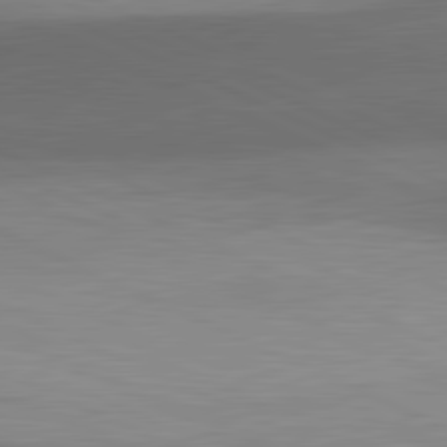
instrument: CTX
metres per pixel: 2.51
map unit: lApd
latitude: 81.5560
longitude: 139.0865
